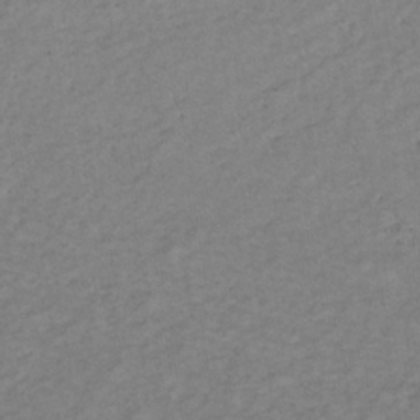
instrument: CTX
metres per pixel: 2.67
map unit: lHb
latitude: -33.7289
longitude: 65.1242
